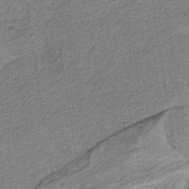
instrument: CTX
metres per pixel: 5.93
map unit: HNb
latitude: -36.3684
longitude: 54.5763
